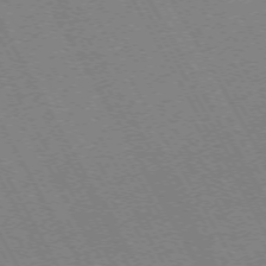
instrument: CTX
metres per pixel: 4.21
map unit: Hpe
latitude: -72.3495
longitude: 11.3888
